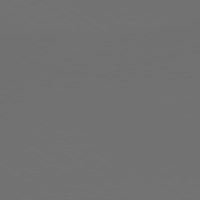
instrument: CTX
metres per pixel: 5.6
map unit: lApd
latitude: 79.1403
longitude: 176.3117
